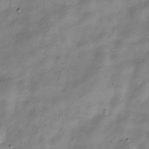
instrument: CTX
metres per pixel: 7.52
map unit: Nve
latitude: -23.3888
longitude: 106.6897
